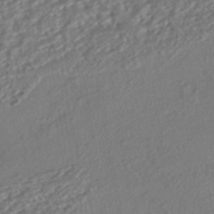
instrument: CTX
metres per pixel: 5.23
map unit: HNhu
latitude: -41.5210
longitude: 108.0850
